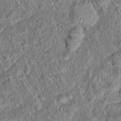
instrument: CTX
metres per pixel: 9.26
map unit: Hto
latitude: 15.8773
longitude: -41.3481
